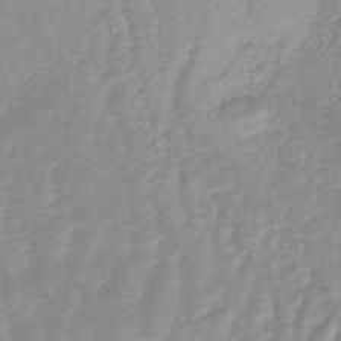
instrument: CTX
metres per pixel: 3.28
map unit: lHb
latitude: -46.0283
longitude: 65.0865
